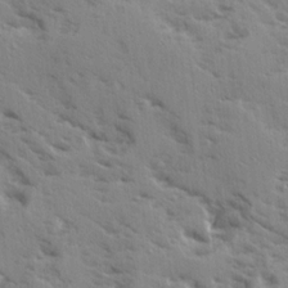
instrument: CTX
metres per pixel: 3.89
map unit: Ave
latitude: 15.2726
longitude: -130.5357
